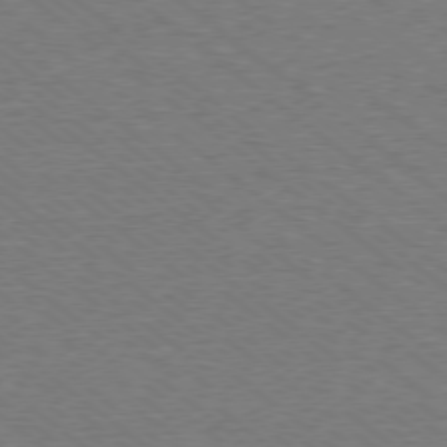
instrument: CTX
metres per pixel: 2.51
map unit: Ap
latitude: -78.6140
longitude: -82.0822
